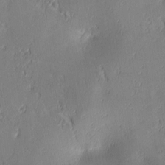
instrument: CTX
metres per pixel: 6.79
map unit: lAa
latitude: 3.8205
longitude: -117.4049
